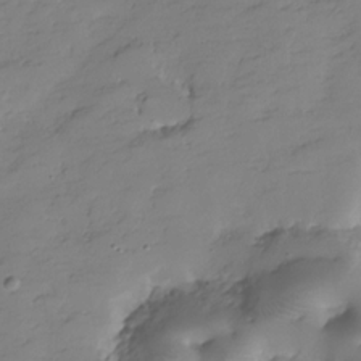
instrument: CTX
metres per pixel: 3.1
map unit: Hve
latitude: -28.7463
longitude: 91.2943
